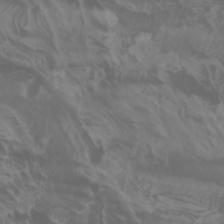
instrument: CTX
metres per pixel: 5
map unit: Htu
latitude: -0.9731
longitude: -77.4615
